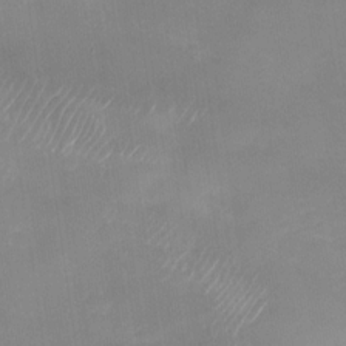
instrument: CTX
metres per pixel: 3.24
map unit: Nhu
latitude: -28.2928
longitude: -62.7813
